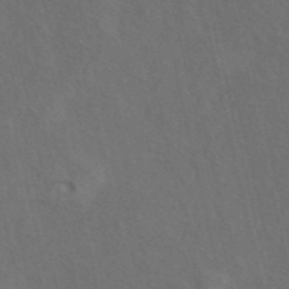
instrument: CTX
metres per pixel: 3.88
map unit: eAb
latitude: 42.2334
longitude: 108.7841
